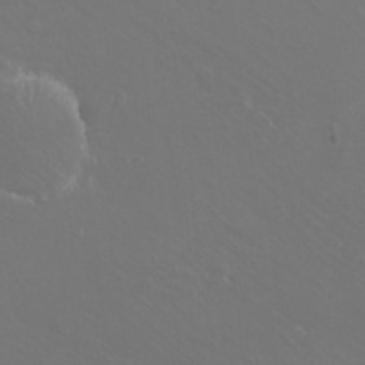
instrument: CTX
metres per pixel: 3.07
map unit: eHh
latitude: -10.7652
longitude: -65.2159
